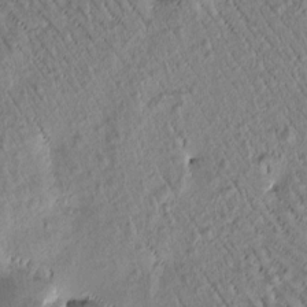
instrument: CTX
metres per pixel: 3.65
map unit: Htu
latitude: -0.8975
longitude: 172.0850
